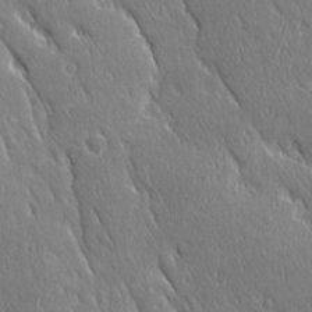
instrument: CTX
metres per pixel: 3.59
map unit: Ave
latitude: 21.1781
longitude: -136.3279
